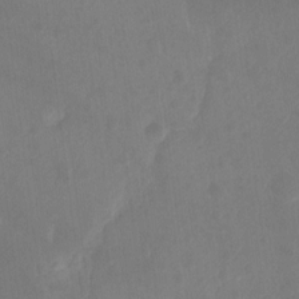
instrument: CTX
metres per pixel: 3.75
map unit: Ht
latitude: -13.7100
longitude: -57.8772
